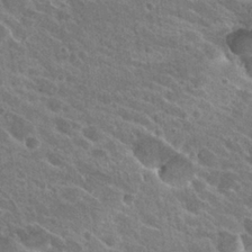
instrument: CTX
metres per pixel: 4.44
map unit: Hto
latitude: 24.5734
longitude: -39.1214
